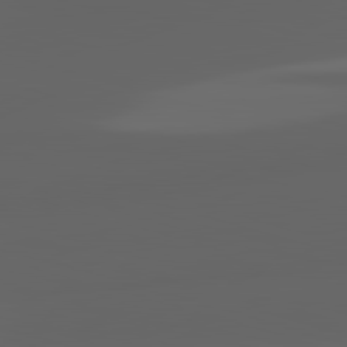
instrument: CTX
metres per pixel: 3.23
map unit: lApd
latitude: 82.8191
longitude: -134.4979
